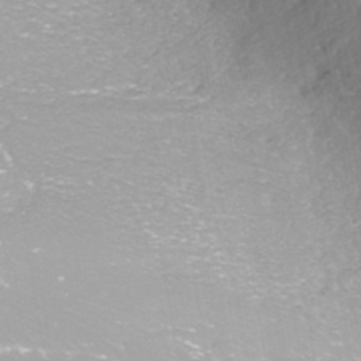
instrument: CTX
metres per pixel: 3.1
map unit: ANa
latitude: -41.4832
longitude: 104.5762
